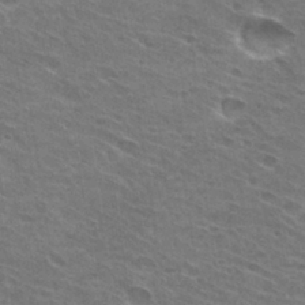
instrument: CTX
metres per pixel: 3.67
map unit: Hto
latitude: 31.1215
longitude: -44.9702
